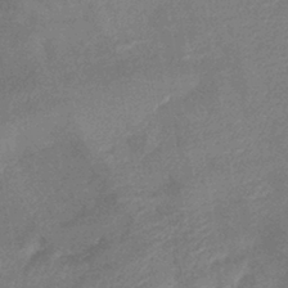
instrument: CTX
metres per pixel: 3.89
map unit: lHb
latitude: -40.4818
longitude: 77.3510
